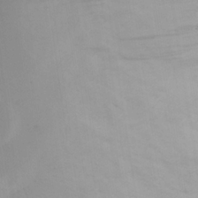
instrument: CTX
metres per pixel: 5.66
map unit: eHh
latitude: 20.2523
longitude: -72.2334
